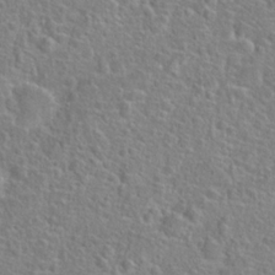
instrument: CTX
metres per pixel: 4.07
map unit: Hto
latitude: 23.2537
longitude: -46.7813
